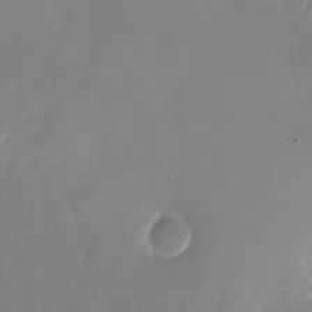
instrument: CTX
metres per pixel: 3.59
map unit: Nhu
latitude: -25.4265
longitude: -72.6113
